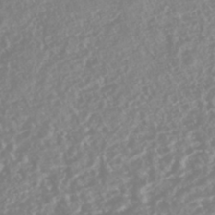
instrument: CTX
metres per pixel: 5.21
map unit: HNhu
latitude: -44.1606
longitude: 103.7100
